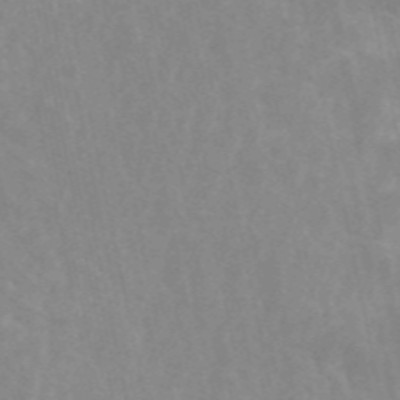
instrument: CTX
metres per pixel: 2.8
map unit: ANa
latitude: 45.8394
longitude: 25.6533
